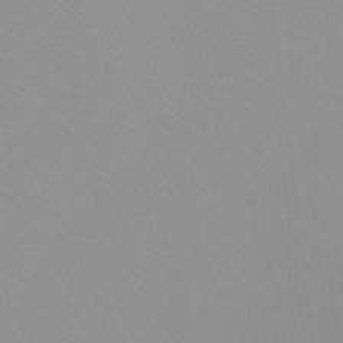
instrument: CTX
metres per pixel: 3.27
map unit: Htu
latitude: -6.3495
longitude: -71.7638
